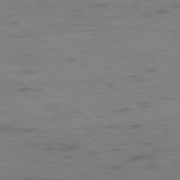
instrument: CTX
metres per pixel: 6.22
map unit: Hpe
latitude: -79.0864
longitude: -21.9339
